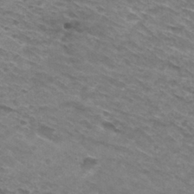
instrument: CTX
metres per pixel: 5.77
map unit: Hto
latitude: 30.3090
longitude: -46.0633
